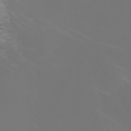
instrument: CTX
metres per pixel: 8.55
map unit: Htu
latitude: -6.1794
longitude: -72.7058
